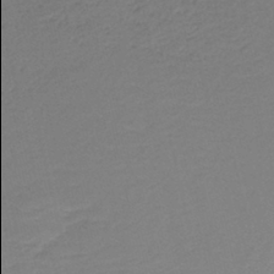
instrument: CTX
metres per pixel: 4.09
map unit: HNb
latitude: -40.8219
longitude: 50.0094
